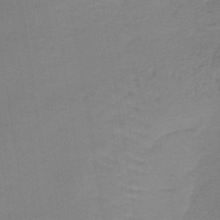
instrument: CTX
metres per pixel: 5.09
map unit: lHb
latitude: -42.0661
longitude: 59.8989
